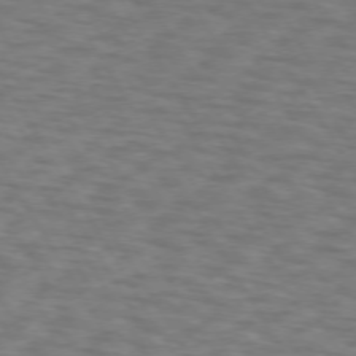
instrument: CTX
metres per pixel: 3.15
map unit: lApd
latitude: 72.8758
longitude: -73.8773
